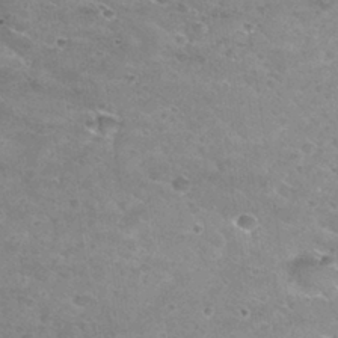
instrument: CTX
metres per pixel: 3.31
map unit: Hto
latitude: 30.2334
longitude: -46.4223
